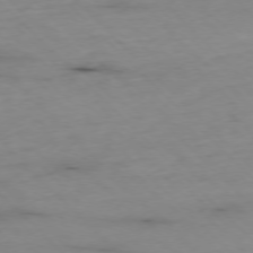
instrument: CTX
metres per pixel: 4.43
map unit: Ap
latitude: -76.9164
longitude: -90.9325
